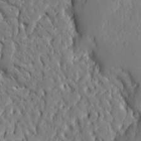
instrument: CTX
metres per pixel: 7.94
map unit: Ave
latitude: 15.6694
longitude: -140.8380
